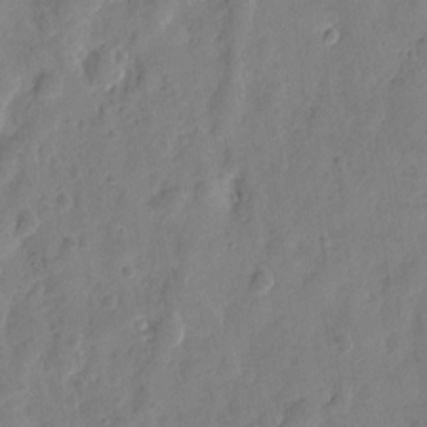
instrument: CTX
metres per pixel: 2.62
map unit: eHh
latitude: 8.8758
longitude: -74.0822
